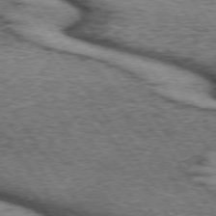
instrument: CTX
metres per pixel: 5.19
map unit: lApd
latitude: 73.8017
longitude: -75.7072
